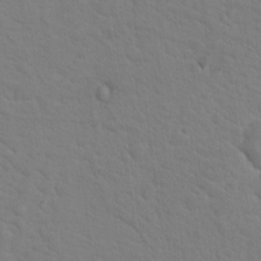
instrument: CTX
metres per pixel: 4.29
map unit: Nhu
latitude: 17.4615
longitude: -33.6127
